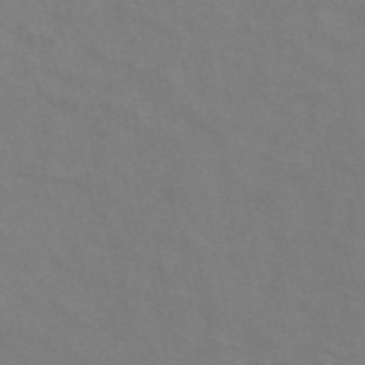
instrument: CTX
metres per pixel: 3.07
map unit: ANa
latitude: 45.3481
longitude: 25.8044
